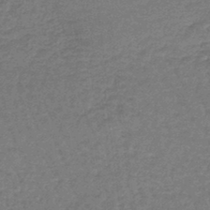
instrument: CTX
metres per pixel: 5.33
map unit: lHb
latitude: -42.9352
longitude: 66.6518
